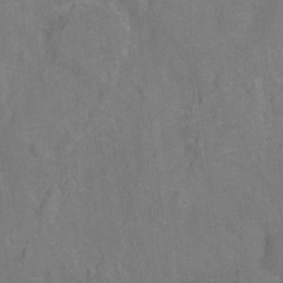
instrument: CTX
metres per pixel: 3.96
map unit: Ht
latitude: -11.5588
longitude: -24.6112
